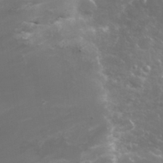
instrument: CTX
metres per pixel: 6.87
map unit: Nhu
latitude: 27.5560
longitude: -60.5168
